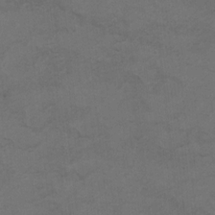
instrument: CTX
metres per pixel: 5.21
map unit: Hto
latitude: 8.1578
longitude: -35.2537
